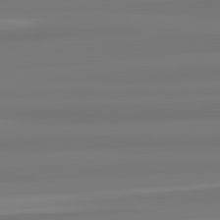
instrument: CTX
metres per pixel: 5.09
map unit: lApd
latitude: 82.7246
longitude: 174.3495
